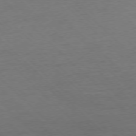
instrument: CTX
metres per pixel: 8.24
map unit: Ap
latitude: -77.5210
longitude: -85.2726
